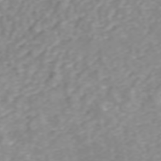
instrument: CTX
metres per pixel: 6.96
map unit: ANa
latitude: 46.4223
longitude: 21.8800
